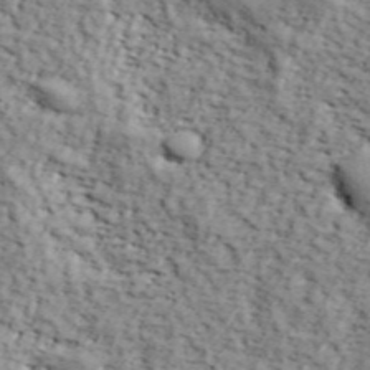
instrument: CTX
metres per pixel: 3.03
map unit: lHvf
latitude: 37.9906
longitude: -86.8002
